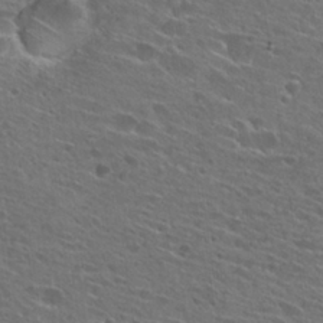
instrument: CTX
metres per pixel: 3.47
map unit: Hto
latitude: 26.6491
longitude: -45.2726
